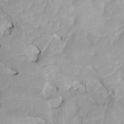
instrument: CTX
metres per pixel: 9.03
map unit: HNhu
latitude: 3.8583
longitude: 3.7666
